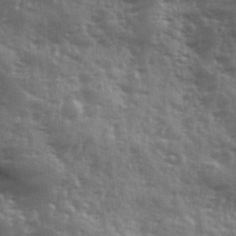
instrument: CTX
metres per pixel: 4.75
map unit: Ave
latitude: 12.3845
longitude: -103.1403
